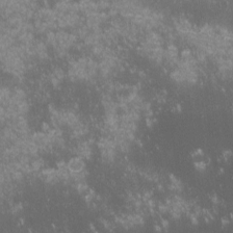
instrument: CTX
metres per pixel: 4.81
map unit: lHvf
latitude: -13.6344
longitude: -103.8205
